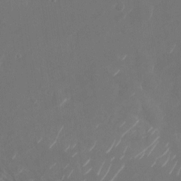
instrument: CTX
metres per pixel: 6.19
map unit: Nhu
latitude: -28.8219
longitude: -69.9150
